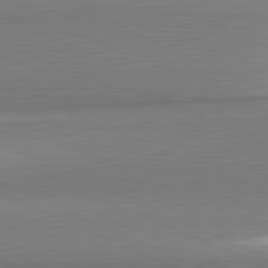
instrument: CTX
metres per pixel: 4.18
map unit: lApd
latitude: 81.8772
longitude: 161.8045
